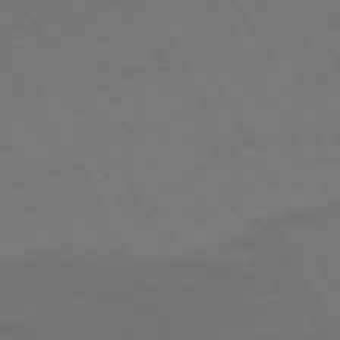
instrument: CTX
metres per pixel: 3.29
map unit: Hpe
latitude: -74.6519
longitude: 8.4251
